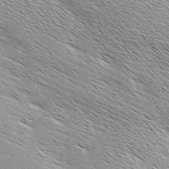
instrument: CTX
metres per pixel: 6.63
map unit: Ave
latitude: 1.7449
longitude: -114.5545
